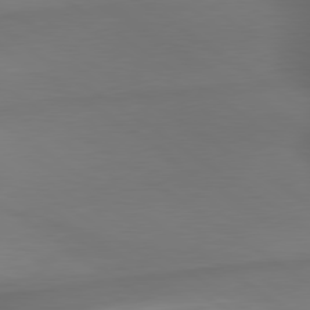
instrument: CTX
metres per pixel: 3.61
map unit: lApd
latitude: 79.7072
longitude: -174.1578
